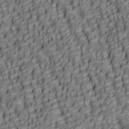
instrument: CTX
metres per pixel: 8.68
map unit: lAa
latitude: 6.1767
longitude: -116.2712
